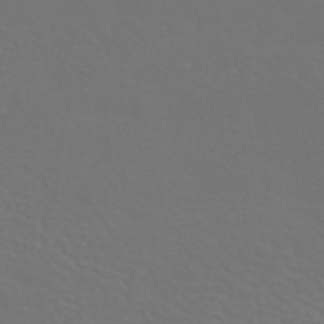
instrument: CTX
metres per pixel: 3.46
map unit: HNhu
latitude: -43.1053
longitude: 94.0283
